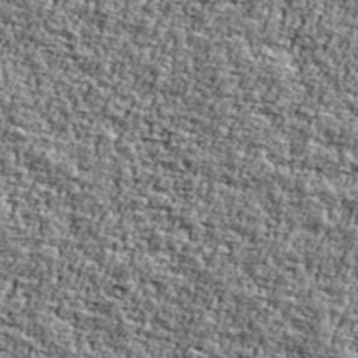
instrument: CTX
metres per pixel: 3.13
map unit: Ave
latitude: 41.8016
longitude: -110.9703
